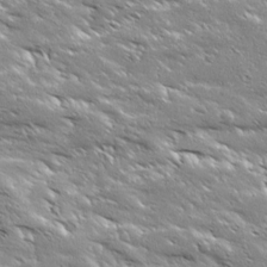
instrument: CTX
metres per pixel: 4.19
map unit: Ave
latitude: 19.1025
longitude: -136.8002
